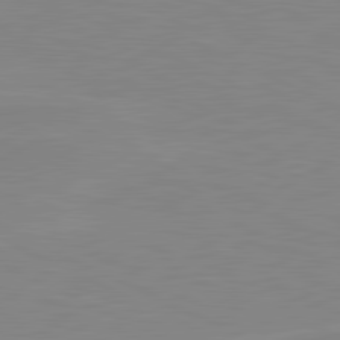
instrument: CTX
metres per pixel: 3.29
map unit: lApd
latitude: 81.3671
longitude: -172.5923
